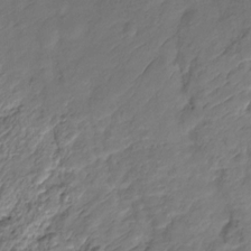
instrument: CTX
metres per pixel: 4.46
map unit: HNhu
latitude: -21.5588
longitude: 84.5195
